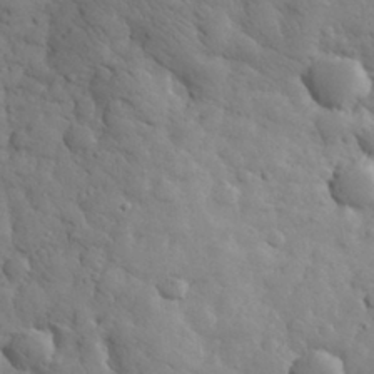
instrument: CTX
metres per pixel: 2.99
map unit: eHh
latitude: 31.6883
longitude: -68.9514
